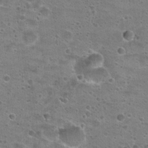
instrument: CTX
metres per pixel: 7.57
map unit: Hto
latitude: 22.8002
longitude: -49.1214
